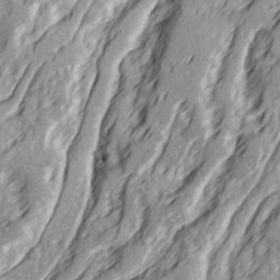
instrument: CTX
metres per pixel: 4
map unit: Ave
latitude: 22.2522
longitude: -132.3845
